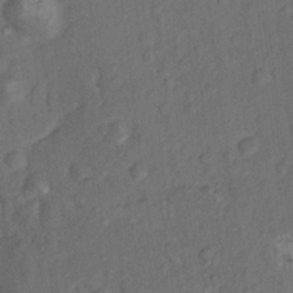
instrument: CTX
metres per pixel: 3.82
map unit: Nhu
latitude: 9.8961
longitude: -25.9150
